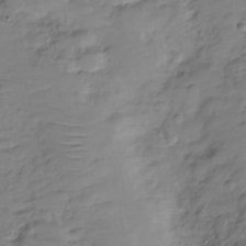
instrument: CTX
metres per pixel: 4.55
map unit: Hve
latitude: -28.5196
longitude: 94.2550
